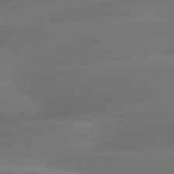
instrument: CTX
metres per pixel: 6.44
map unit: lApd
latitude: 79.8017
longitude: -89.2159
